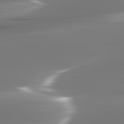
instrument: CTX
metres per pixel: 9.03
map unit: lApd
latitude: 82.3278
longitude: -145.4237
